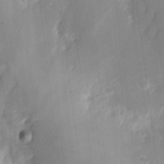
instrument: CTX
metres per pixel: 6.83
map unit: eHh
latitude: 13.8395
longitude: -70.8947
